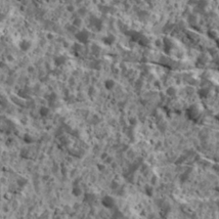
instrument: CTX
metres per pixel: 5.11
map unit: Ave
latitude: 18.3278
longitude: -134.6112
